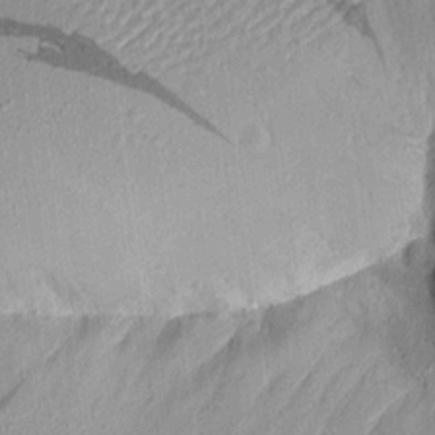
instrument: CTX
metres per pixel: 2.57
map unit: Aa
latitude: 16.8758
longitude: -146.5168
